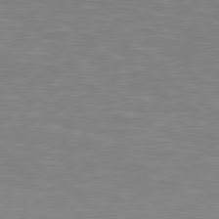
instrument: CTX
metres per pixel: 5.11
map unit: Hpe
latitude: 78.7813
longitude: -125.2914
